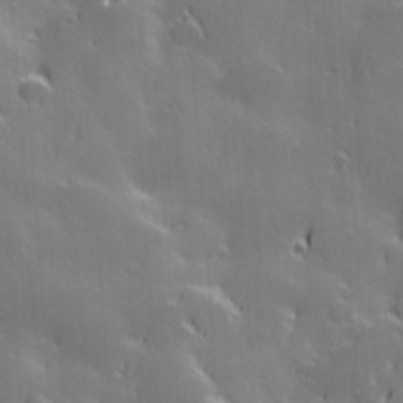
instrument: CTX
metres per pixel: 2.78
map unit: Hve
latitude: 28.1578
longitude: 144.6330
